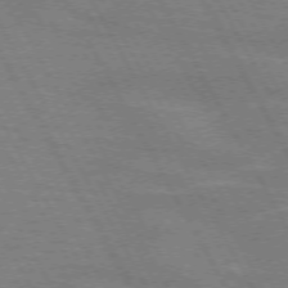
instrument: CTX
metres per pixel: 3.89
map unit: lApd
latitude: 71.7072
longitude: -55.4048
